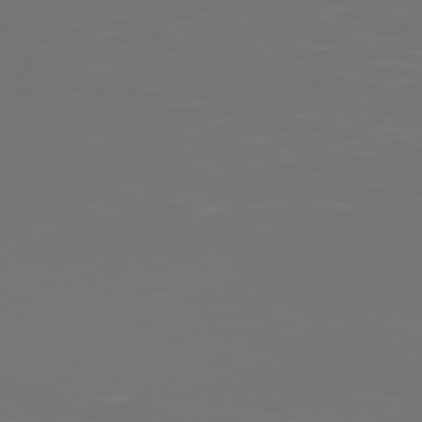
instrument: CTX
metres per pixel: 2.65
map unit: Hpe
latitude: 77.5749
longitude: -171.1025
